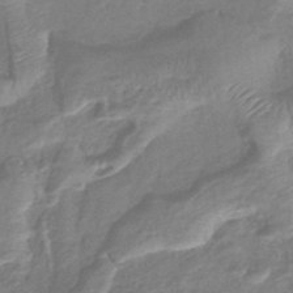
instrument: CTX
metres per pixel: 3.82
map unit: lHb
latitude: -41.0864
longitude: 78.9541
